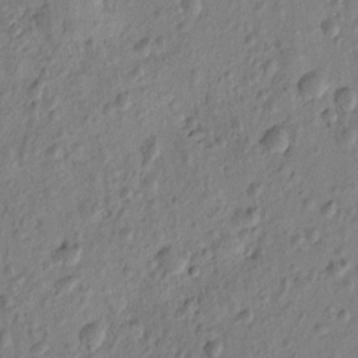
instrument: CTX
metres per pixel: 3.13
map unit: Htu
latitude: -0.1795
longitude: -176.3089
